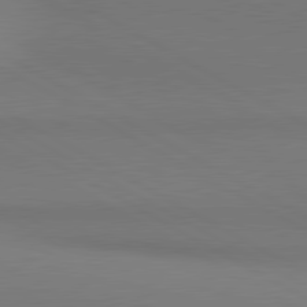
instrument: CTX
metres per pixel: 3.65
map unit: lApd
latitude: 80.9703
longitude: 147.1431
